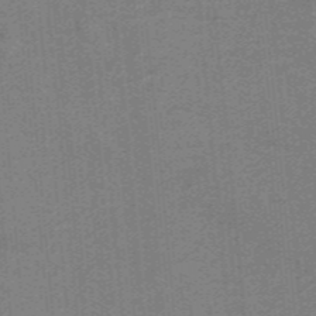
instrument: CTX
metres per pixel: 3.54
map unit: HNb
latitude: -39.0676
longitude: 54.2551
